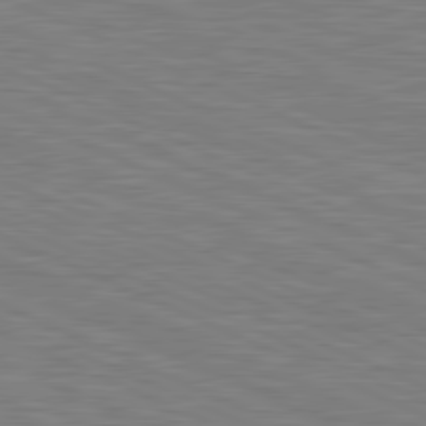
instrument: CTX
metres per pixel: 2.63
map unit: lApd
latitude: 81.2348
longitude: -171.0080
